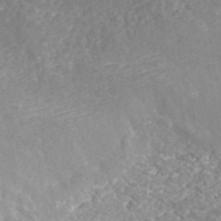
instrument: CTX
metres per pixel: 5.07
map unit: ANa
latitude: 43.0459
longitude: 23.8045
